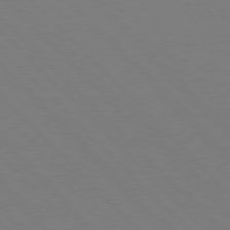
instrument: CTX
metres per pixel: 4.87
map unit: Hpe
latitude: 77.3670
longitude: -125.2725
